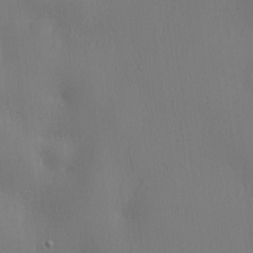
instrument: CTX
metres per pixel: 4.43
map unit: lHvf
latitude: 22.2522
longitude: 142.1416
